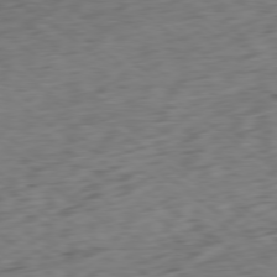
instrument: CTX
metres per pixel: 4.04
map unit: Ap
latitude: -79.0864
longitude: -77.5560
